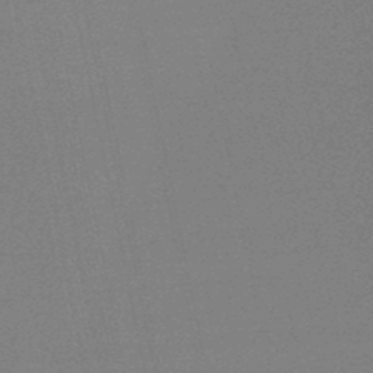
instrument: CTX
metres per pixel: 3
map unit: lHb
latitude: -48.7463
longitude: 71.5399
